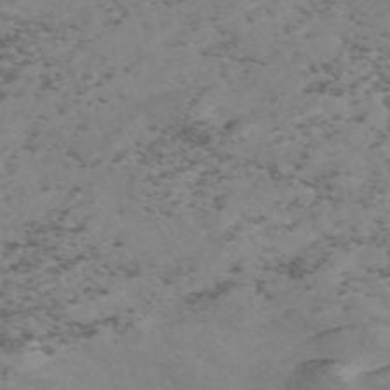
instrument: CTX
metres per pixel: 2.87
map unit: Nve
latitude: -57.9745
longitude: 55.2376
